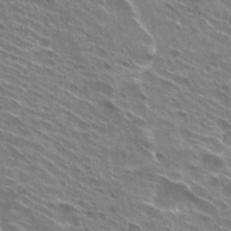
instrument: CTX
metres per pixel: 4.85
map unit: Hto
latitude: 28.8758
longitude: -44.6490
